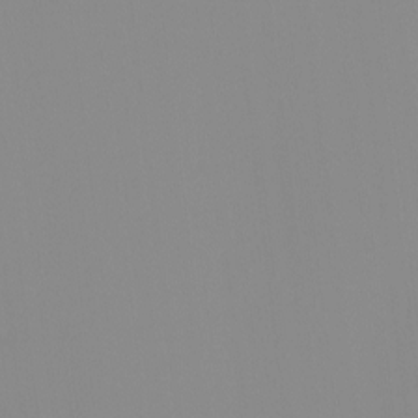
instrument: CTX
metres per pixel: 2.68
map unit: eHh
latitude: -4.1039
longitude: 16.7841
